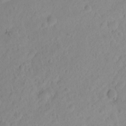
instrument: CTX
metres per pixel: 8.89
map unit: Hto
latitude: -6.7085
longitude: -47.6127
